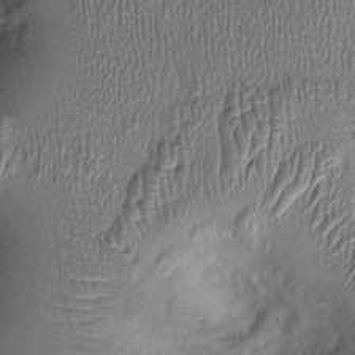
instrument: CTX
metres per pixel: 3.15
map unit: Ht
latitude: -1.8990
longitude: -14.4412
